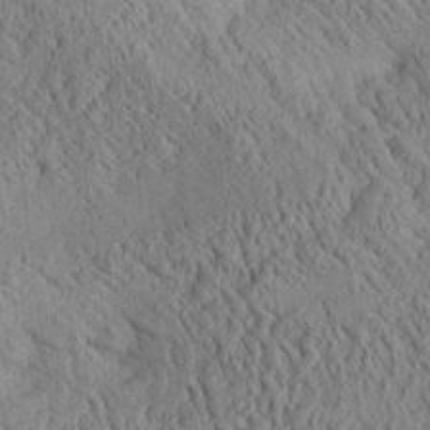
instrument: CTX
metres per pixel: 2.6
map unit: Aa
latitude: 24.8002
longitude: -133.8772
